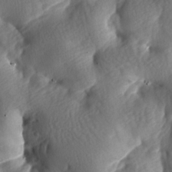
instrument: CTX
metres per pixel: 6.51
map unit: lAa
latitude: -8.0472
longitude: -126.3467
